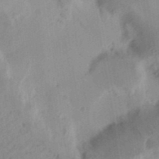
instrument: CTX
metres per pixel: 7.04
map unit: Ht
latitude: 13.7261
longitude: -74.8758
